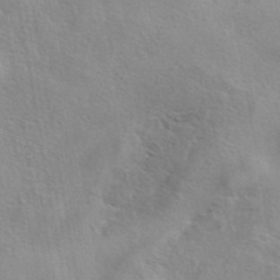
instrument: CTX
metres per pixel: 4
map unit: eAb
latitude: 41.7638
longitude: 103.8989
